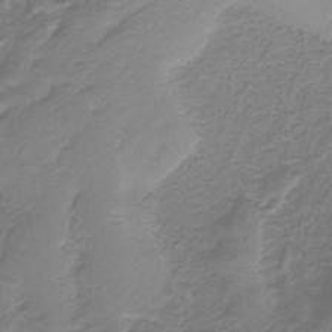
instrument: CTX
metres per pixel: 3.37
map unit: HNb
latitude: -36.5195
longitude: 56.5007
